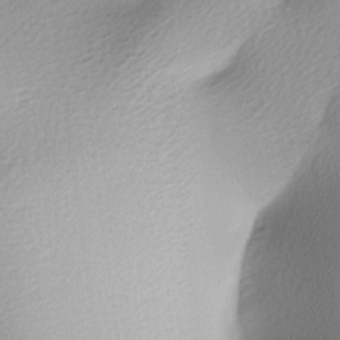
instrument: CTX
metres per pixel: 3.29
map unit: lAa
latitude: -5.5588
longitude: -122.3089
